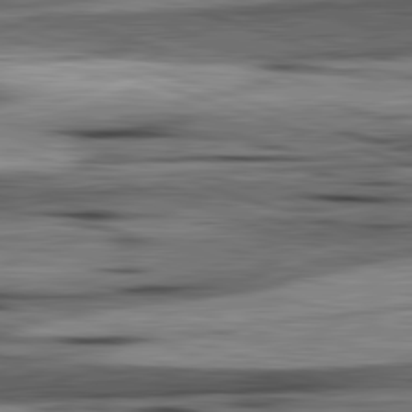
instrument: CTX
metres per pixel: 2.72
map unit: lApd
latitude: 82.4978
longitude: 160.5385
